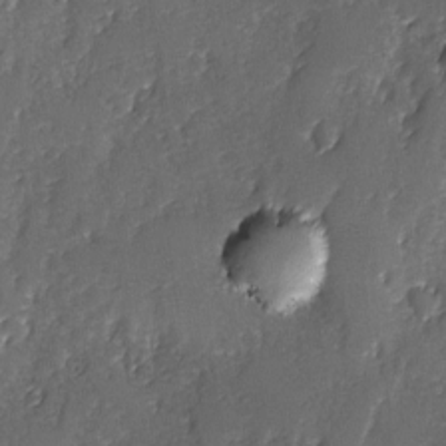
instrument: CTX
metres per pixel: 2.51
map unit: Ave
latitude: -7.6533
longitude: -118.1389
